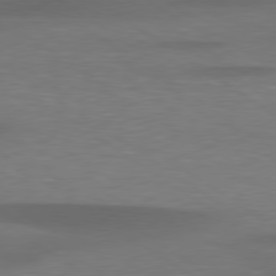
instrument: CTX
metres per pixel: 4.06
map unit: lApd
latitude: 79.3671
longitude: -91.1781
